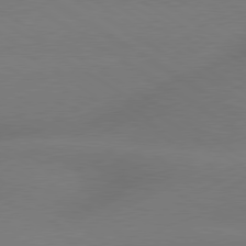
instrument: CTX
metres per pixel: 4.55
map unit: lApd
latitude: 79.4238
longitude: -144.0822
